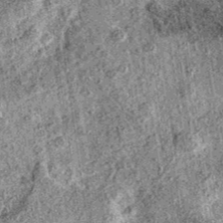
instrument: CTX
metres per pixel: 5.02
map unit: eAb
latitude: 36.6490
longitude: 109.0675
